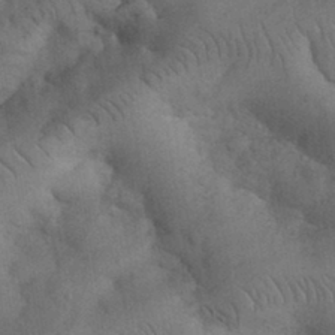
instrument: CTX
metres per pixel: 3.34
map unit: eHh
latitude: 33.7639
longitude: -67.2537
